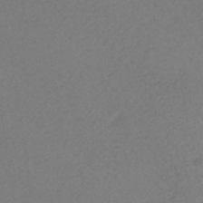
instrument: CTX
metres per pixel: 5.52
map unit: ANa
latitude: -38.6708
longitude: 94.7652
